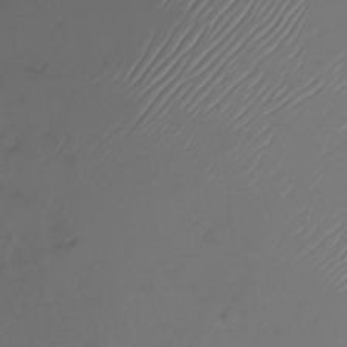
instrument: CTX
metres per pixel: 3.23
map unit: Nhu
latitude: -23.1809
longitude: -71.8205
